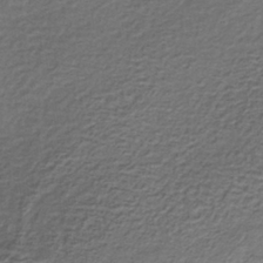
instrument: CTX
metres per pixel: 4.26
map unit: lHb
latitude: -35.6344
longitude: 61.5399
